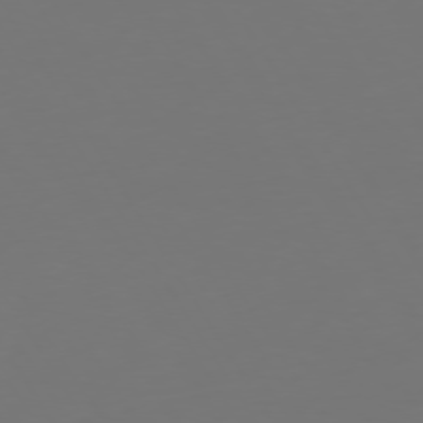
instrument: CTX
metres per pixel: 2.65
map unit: Hpe
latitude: 73.3671
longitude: -122.2900
